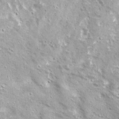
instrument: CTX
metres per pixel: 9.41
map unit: Ave
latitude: 17.4237
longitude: -133.6883
